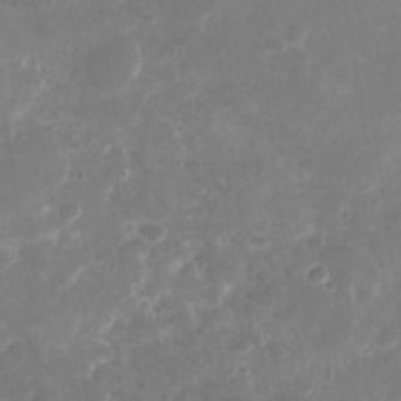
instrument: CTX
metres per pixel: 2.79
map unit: Nhu
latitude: -29.3888
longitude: -70.3278
